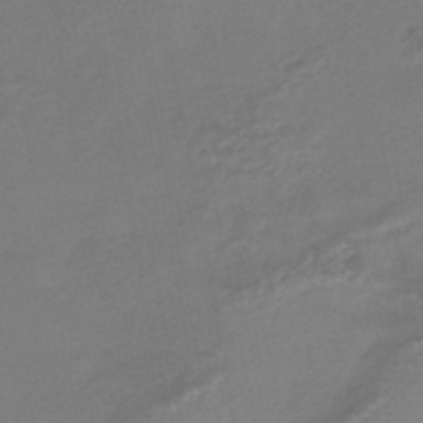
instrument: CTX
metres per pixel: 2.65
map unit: HNhu
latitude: -45.1998
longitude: 94.2172
